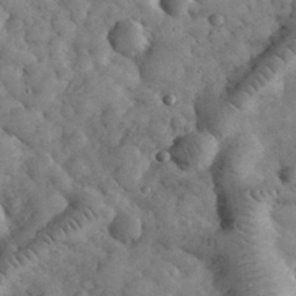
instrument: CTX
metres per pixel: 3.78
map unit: eHh
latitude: 33.2348
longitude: -68.4979
